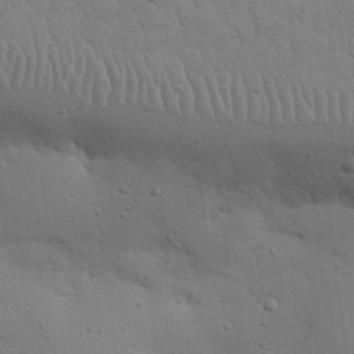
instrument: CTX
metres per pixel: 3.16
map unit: Nhu
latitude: 17.8583
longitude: -78.5735
